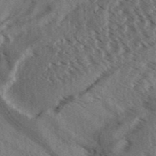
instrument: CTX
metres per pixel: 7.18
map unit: Aa
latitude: 32.4979
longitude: -138.8758
